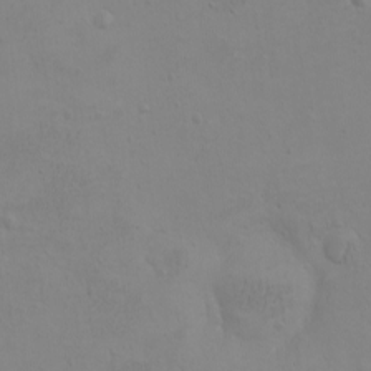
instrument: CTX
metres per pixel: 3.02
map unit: eHh
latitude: -3.3320
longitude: -74.6868
